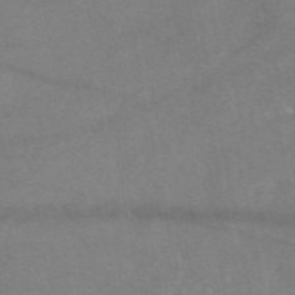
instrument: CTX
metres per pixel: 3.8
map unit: eAb
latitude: 47.8206
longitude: 120.0283
